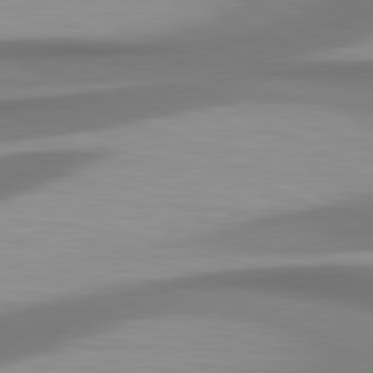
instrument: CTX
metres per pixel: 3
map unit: lApd
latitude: 80.9514
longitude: 174.6896
